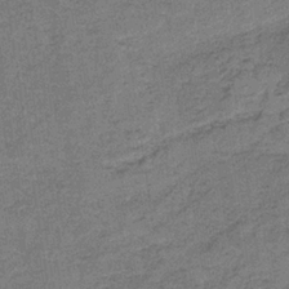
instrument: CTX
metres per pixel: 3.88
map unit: HNb
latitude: -35.9178
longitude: 54.0850
